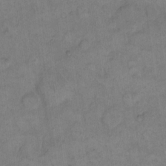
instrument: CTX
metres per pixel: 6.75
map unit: eHh
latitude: 14.1578
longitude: -65.9906
